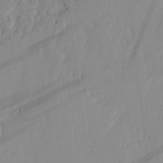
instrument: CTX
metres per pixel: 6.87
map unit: lAvf
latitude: -1.5022
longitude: -108.0822
